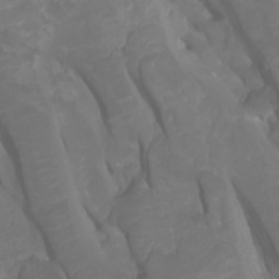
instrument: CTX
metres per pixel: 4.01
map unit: Htu
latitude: -5.4076
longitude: 138.5385
